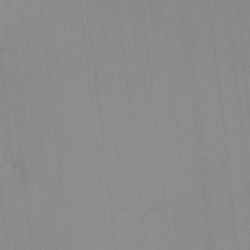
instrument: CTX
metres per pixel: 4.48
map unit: lHvf
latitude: -13.5021
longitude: -101.8394
